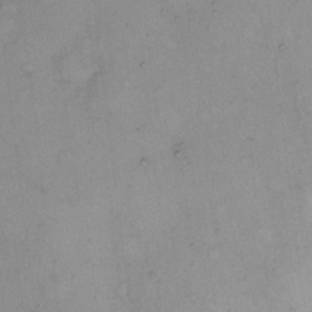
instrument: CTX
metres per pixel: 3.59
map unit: Hto
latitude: 6.1578
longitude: -61.7071
